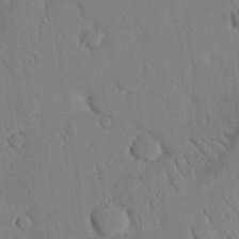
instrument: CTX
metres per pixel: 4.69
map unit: eHh
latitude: 27.3482
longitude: -80.1767
